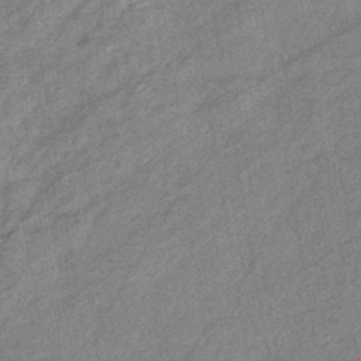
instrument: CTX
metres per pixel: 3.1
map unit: eHb
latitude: -41.1242
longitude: 82.0661
